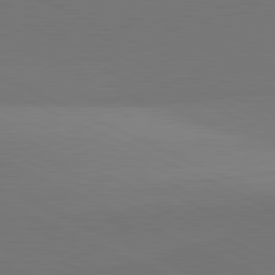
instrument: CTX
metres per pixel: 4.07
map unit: lApd
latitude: 81.6883
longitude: 145.2565
